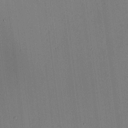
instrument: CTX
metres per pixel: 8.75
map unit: lAa
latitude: 5.7072
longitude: -112.8002
